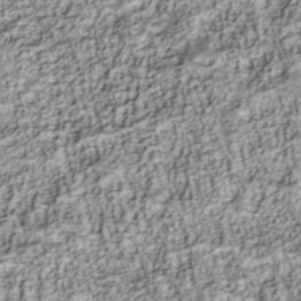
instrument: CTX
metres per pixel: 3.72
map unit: Nhu
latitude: -40.4440
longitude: -83.9528
